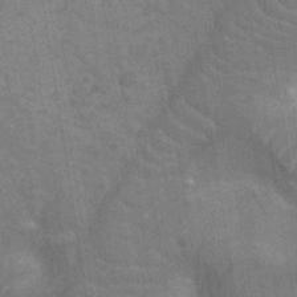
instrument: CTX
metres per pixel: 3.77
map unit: Nhu
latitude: -11.6911
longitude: -22.5546
